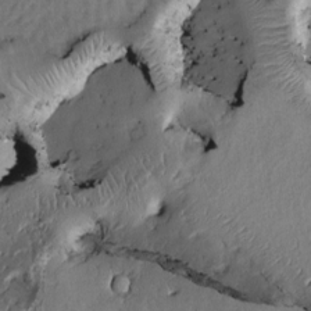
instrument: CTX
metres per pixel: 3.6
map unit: Htu
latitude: -3.2564
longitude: 167.3887
